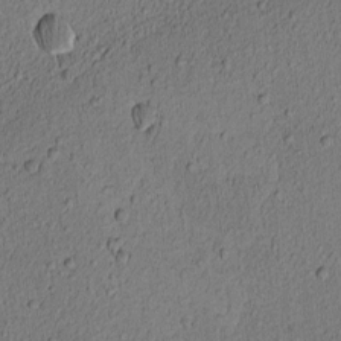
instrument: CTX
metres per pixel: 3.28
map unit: Nhu
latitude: -5.9556
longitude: -153.4427
